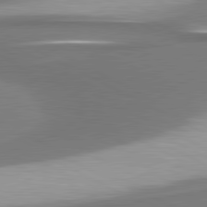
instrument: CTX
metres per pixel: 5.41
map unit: lApd
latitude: 80.9136
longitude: 176.1039
